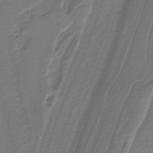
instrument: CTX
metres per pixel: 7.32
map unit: lHb
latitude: -42.7274
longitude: 52.4818
